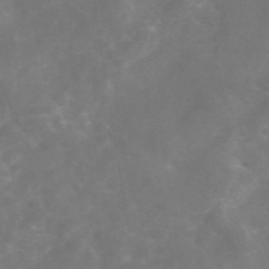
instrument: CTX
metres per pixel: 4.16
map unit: eAb
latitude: 46.2334
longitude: 126.4818
